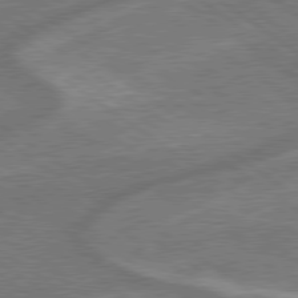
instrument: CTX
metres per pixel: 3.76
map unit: lApd
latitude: 79.2537
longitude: -171.6694
